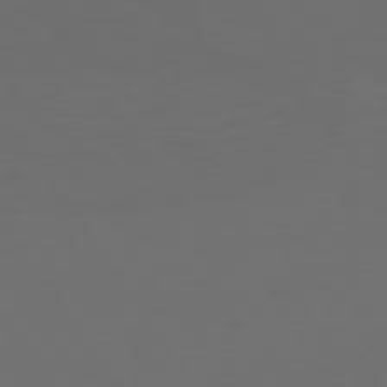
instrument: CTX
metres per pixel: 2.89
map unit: Hpe
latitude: 73.7261
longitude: -127.5371
